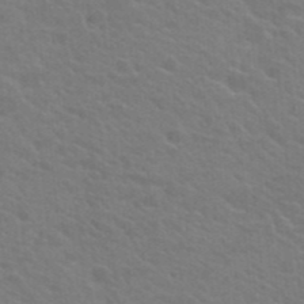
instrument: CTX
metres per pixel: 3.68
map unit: Hto
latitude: 23.9339
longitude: -36.8569
